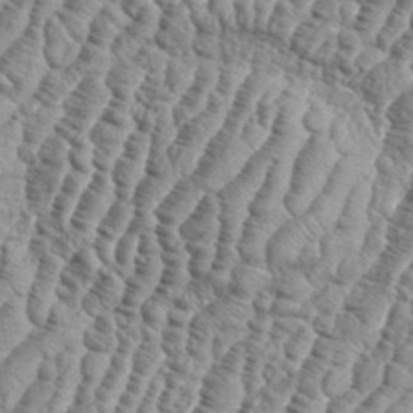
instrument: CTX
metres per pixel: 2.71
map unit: eHh
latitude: 36.8569
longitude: -136.8569
